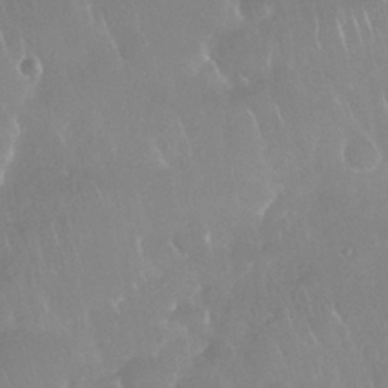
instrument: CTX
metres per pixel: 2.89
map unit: Nhu
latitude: 28.1200
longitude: -63.5182
